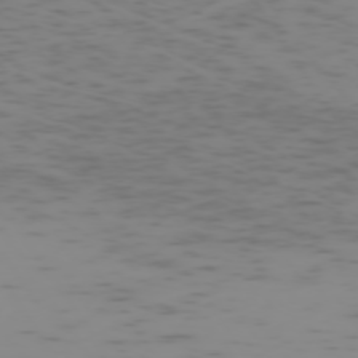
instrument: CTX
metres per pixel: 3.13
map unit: Hpe
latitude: -73.9367
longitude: 7.2187
